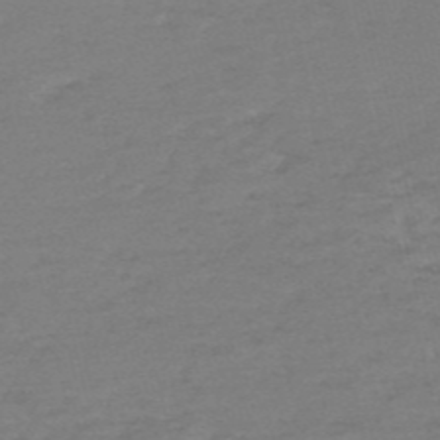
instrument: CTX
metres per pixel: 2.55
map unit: HNb
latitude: -54.7463
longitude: -40.6301
